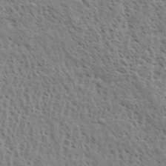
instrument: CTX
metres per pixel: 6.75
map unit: eHh
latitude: 34.1577
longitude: -141.0836
